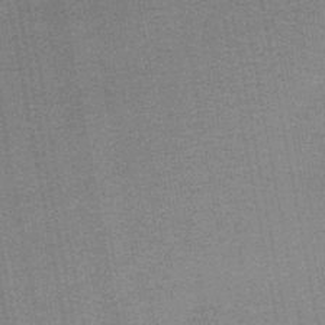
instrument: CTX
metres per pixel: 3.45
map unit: HNb
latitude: -48.0094
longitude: 55.9556
